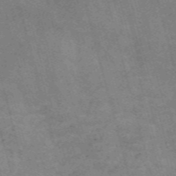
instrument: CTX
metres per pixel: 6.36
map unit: Nve
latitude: -58.7463
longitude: 65.5588
